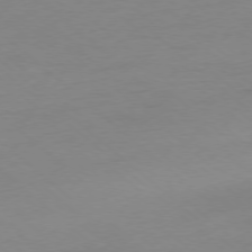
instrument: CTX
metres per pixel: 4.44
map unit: Ap
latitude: -78.1794
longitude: -69.5938
